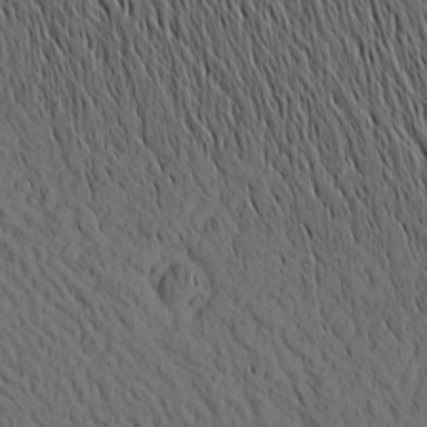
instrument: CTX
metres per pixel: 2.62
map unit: Nhu
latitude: -4.5762
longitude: -150.3467
